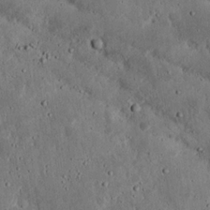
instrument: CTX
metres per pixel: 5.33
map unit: Nhu
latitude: 17.8583
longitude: -74.8002
